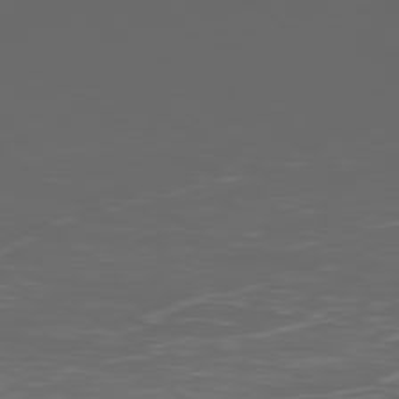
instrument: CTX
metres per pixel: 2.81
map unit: Ap
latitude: -79.3131
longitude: -74.9514
